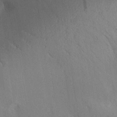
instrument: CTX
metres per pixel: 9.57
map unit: Aa
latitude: 29.8583
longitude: -144.2522
